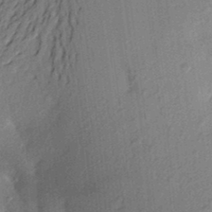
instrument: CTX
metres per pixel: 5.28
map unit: Aa
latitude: 23.6316
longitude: -150.5545
